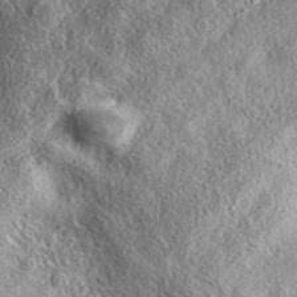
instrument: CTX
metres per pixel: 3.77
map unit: eAb
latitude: 38.2711
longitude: 109.5588
